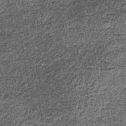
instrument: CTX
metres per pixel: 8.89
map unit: lHb
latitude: -39.8233
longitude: 64.6519
